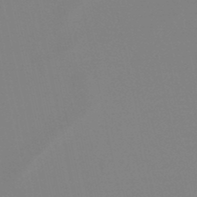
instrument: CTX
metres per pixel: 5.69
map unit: lHb
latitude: -49.1620
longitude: 70.1417
